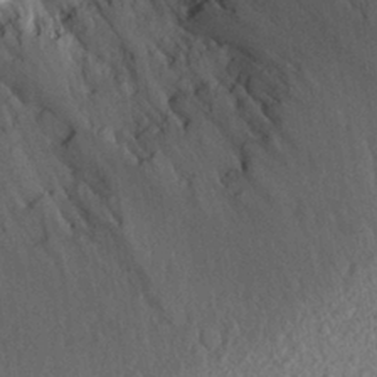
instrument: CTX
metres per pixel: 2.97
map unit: Aa
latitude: 27.8961
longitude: -143.9906
